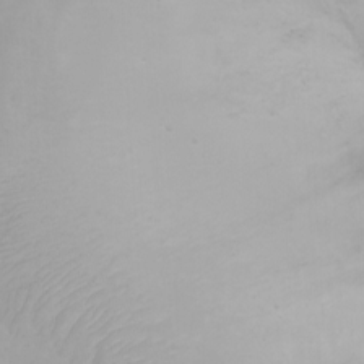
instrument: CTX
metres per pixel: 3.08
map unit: Ht
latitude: -0.8597
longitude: -61.4993
